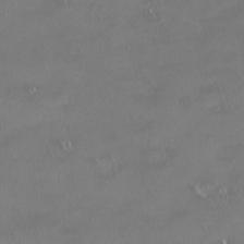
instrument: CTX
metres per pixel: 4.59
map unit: HNhu
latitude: -1.9745
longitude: 11.2943
